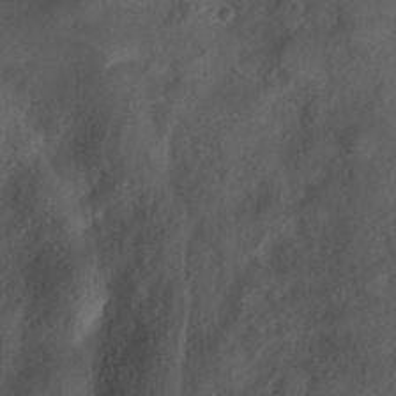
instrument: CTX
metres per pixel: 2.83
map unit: Ht
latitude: 0.1577
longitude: -32.9892
